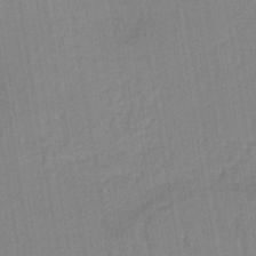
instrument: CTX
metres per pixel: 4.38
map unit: lHb
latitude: -41.0864
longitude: 60.8219
